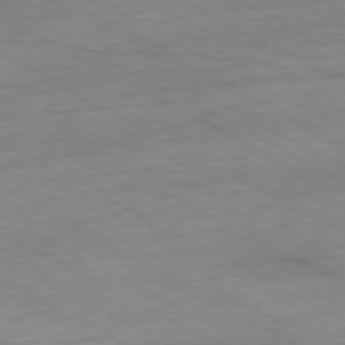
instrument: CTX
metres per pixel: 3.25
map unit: Ap
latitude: -80.4629
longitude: -83.1970
